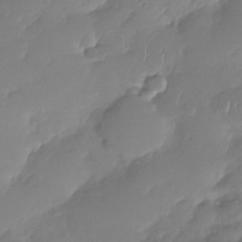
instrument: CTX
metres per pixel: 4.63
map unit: Nhu
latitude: -29.4077
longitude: -60.9891
